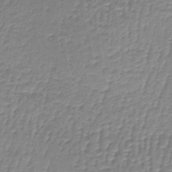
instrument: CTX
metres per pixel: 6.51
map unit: lHb
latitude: -41.9367
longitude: 60.1228
